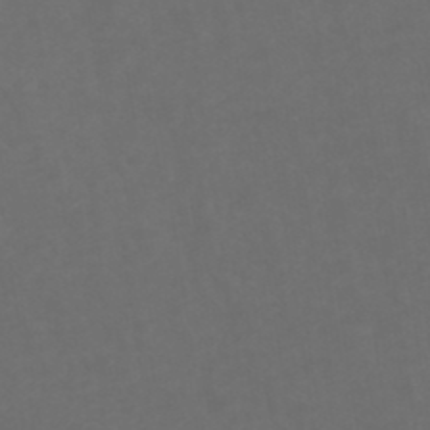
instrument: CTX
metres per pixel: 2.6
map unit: ANa
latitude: 39.6694
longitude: 20.6140
